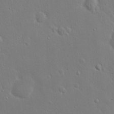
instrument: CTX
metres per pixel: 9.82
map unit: Nhu
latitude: 23.7261
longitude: -70.8758
